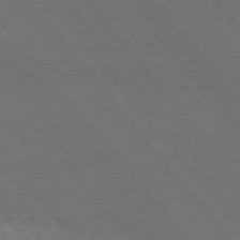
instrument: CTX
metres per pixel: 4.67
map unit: Hpe
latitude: 75.2348
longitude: -138.4601
